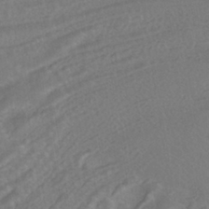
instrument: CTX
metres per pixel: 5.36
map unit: HNhu
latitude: -40.1606
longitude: 109.3699
